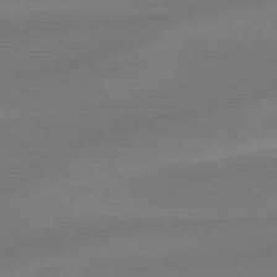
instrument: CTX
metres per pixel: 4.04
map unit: lApd
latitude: 78.9892
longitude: -141.7260
